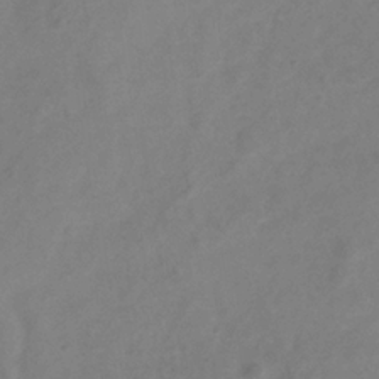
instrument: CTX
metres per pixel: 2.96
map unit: Hve
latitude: -33.8801
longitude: 90.1039
